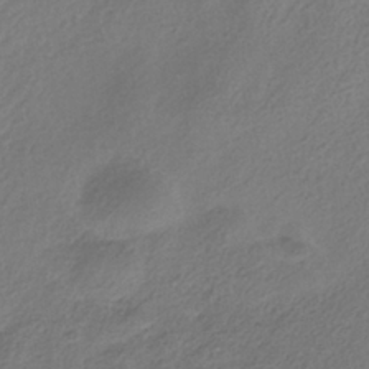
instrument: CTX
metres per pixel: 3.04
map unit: ANa
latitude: -37.2565
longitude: 94.4251
